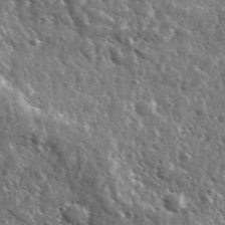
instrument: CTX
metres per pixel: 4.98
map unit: Ave
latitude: 37.8395
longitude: -107.8961
